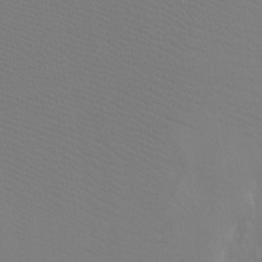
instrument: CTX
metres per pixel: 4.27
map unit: Ht
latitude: -4.2928
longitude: -26.3656
